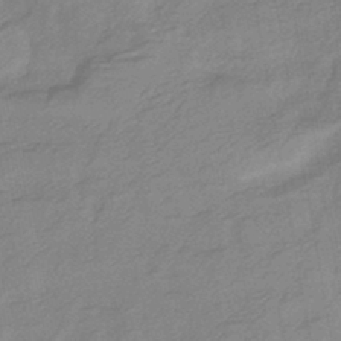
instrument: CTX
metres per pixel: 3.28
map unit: lHb
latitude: -40.7841
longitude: 76.9353
